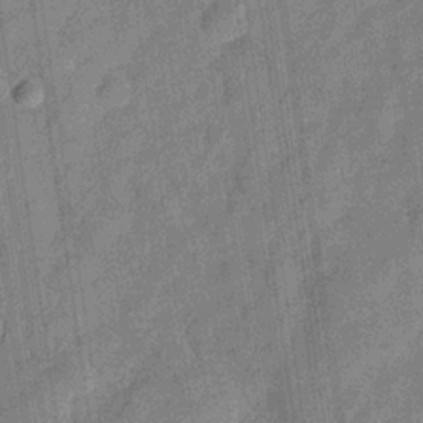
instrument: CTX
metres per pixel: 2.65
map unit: Hve
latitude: -29.3888
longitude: 94.1227
